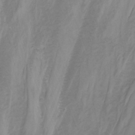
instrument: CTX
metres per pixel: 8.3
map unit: Nhu
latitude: -12.6519
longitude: -74.2523
